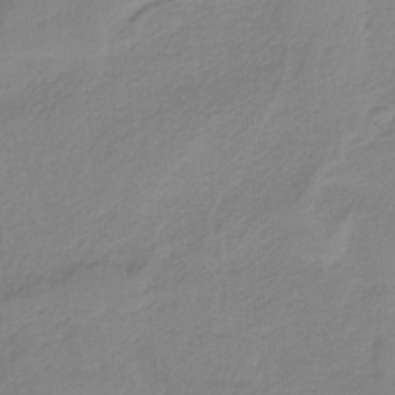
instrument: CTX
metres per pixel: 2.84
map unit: HNb
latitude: -36.1416
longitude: 55.9178
